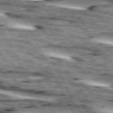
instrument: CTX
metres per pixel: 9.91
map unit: lApd
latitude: 73.7072
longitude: -55.3670
